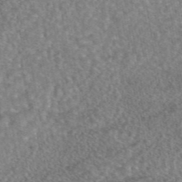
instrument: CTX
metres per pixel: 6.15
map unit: eAb
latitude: 45.2915
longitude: 107.4833
